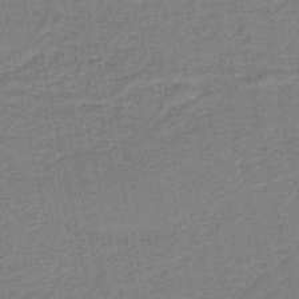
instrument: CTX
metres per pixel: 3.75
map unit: HNb
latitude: -38.4440
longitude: 54.5574
